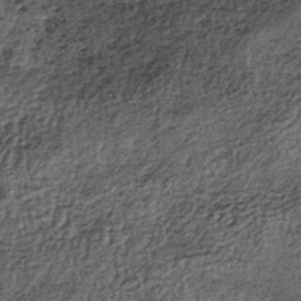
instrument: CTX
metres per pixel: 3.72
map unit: lHb
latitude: -38.7274
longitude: 65.5021
